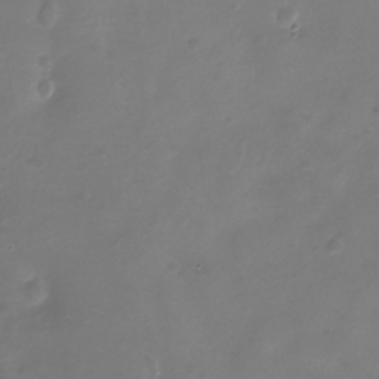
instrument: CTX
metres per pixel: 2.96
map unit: Nhe
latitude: -32.8975
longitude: -88.1767
